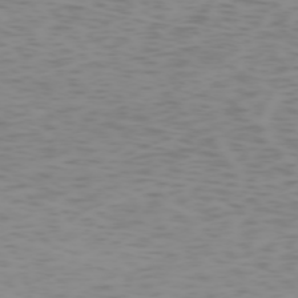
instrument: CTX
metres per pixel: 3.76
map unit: Hpe
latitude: -74.1417
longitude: 7.8233
